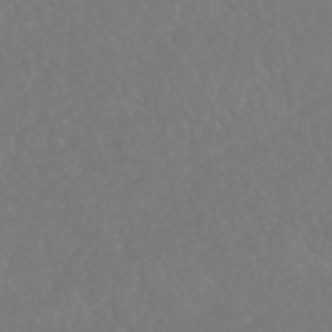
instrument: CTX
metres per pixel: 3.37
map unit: HNhu
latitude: -46.5196
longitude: 97.2565
